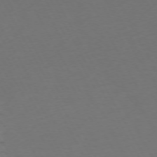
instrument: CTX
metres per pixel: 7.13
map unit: Ap
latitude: -75.1998
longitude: -69.4427
